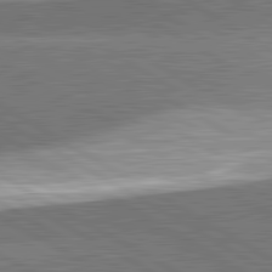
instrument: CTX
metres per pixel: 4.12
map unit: lApd
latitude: 81.8772
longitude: 140.1606
